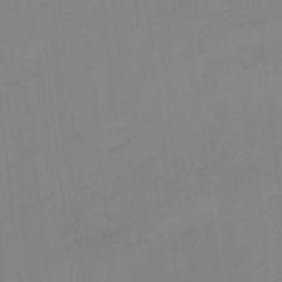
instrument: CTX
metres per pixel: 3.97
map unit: lHb
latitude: -48.2929
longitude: 81.2376
